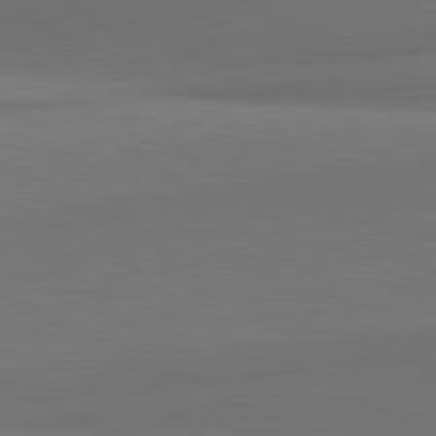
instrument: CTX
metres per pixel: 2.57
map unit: lApd
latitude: 81.6694
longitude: 154.8030
